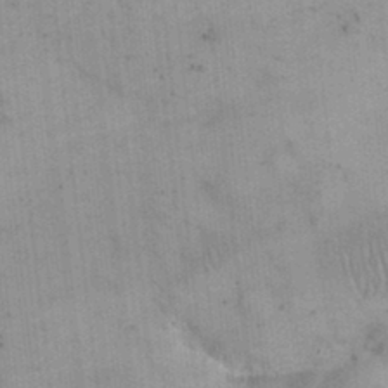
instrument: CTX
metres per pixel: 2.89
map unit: eHh
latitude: 24.4412
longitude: -65.2348
